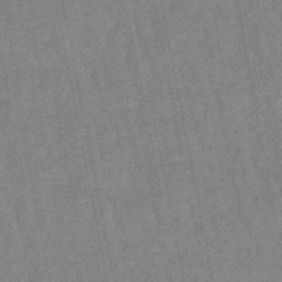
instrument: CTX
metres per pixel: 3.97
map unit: lHb
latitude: -48.1228
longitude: 79.0486
